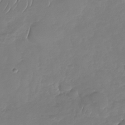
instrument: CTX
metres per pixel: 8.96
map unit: Nhu
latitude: -30.0283
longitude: -59.3293
